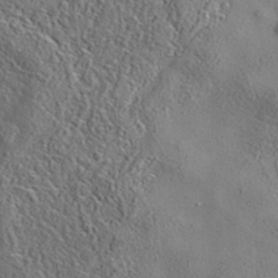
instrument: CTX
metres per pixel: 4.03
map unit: eAb
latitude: 35.8016
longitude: 110.0283
